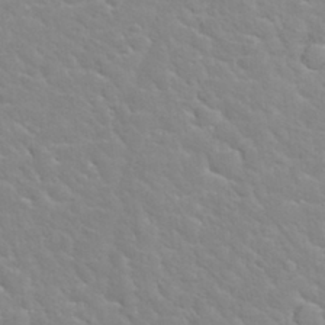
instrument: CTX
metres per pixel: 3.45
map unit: Nhu
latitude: 30.1767
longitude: -50.4223
